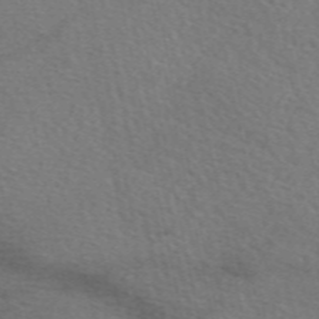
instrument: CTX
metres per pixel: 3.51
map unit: eAb
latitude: 50.4412
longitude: 110.8785
